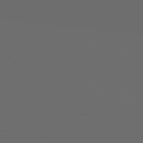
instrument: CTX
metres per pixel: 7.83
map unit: Hpe
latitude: 73.7828
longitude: -127.1970
